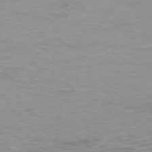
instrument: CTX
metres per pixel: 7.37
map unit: Hpe
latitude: -75.8234
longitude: -10.9892
